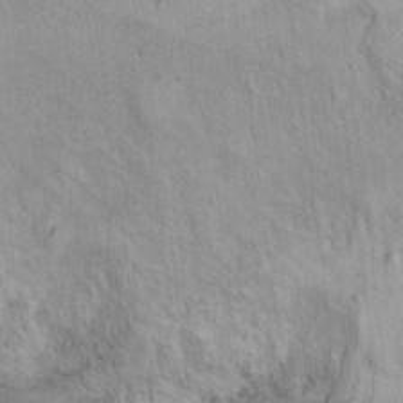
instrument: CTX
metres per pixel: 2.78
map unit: Ht
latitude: 5.4615
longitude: -36.8569
